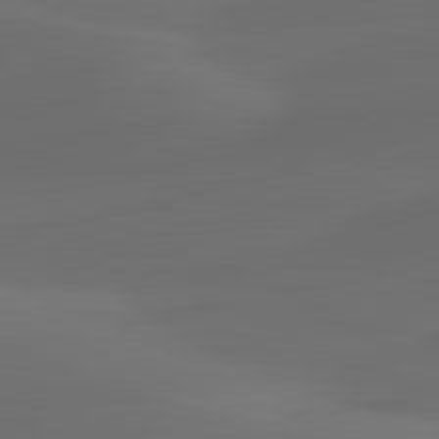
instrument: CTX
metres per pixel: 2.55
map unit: lApd
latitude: 80.8380
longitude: -83.7449
